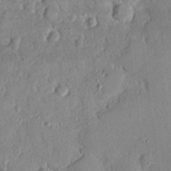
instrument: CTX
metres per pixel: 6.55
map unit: eHh
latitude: 23.9906
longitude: -88.9892
